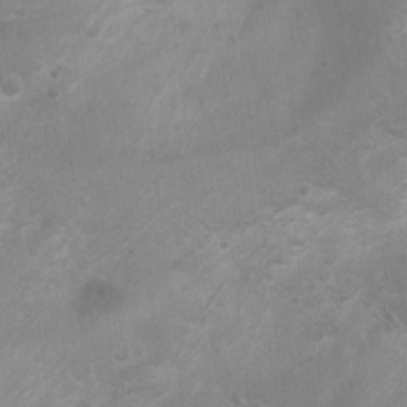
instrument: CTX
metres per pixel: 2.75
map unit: Ht
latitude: 4.9703
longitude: -29.2915
